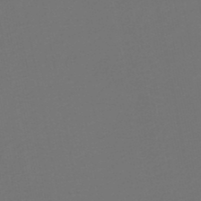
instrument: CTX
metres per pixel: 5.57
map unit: HNb
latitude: -47.4076
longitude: 56.8786
